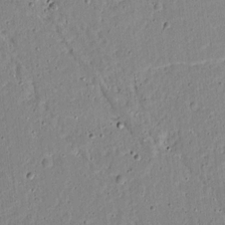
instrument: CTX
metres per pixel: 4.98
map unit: Aa
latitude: 12.8758
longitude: -139.6316
